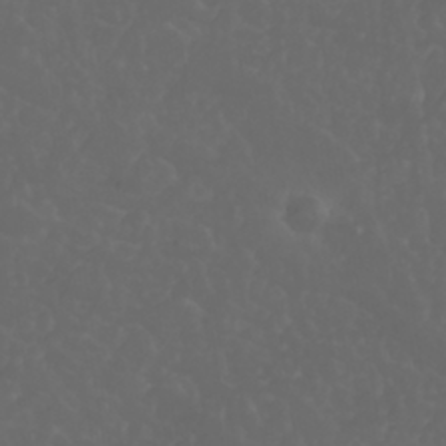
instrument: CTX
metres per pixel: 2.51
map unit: Nhu
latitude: 22.8002
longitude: -65.0647
